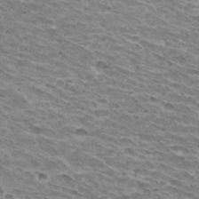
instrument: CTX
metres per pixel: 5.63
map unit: Hto
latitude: 31.7639
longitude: -42.2145
